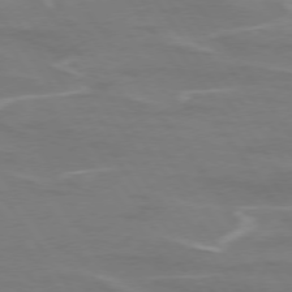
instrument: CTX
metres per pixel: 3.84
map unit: lApd
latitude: 74.7057
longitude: -61.7827
